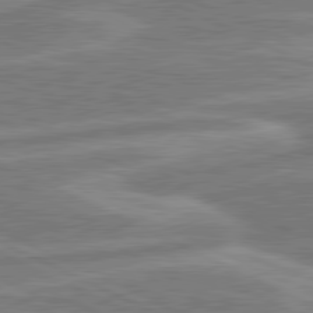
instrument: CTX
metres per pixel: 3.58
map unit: lApd
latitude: 80.8947
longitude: -175.5560
